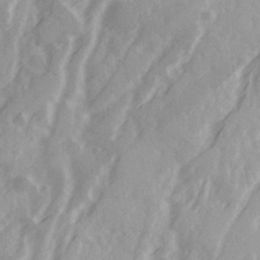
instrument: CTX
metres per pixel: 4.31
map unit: Ave
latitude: 21.5749
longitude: -131.7828
